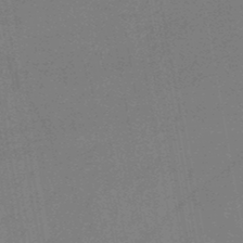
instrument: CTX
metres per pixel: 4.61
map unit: HNb
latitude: -47.4076
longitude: -39.8961
